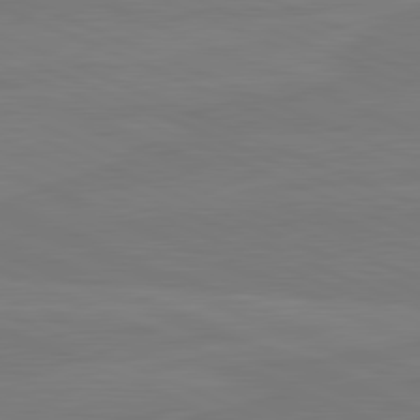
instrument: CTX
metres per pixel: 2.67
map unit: lApd
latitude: 81.8394
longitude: -178.6680
